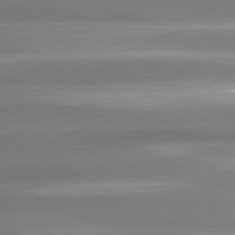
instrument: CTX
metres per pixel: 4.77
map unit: lApd
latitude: 80.9514
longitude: -135.5749
